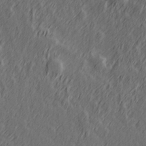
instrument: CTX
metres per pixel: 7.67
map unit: Hve
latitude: 26.3467
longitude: 146.2172
